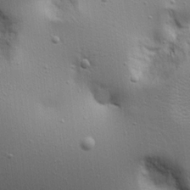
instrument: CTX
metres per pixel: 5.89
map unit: Aa
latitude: 18.5168
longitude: -141.6693
